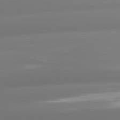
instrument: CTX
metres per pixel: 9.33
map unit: lApd
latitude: 81.1403
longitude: -160.8380
